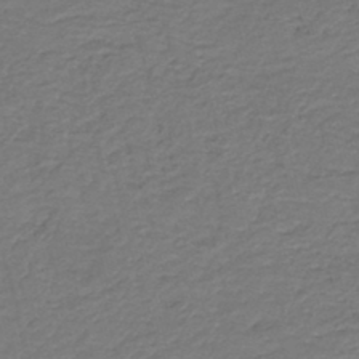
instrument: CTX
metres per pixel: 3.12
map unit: HNb
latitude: -42.5195
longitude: 50.4629
